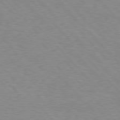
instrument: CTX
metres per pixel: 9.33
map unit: Hpe
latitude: 76.9702
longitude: -152.1011
